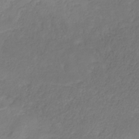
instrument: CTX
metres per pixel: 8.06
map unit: HNb
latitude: -31.1998
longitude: 62.6518
